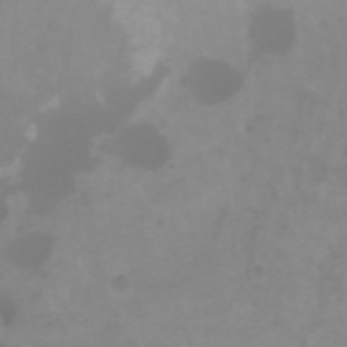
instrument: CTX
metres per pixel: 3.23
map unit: Htu
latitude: -4.7463
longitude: 137.2754
